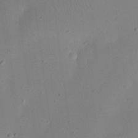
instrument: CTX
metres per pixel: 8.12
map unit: eHh
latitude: 24.8569
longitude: -70.2900
